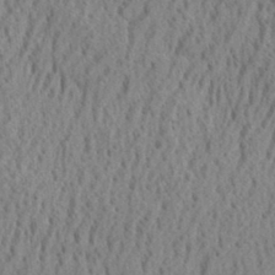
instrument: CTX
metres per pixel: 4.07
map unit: eHh
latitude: 33.3671
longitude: -141.2725
